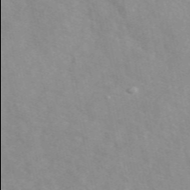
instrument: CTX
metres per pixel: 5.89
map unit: eAb
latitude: 50.1011
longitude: 118.0094
